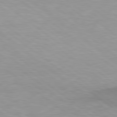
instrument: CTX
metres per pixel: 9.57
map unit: Hpe
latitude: 78.9136
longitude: -133.5938
